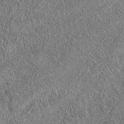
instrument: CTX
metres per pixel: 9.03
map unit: eAb
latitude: 37.2726
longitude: 112.4818
